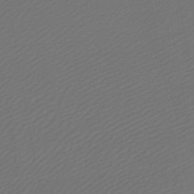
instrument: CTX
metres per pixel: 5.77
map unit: lHb
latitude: -46.0850
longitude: 60.3684
